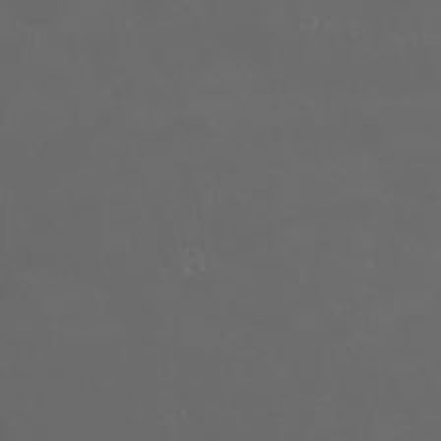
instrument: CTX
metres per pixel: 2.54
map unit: eHh
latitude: -2.4062
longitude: 19.6722
